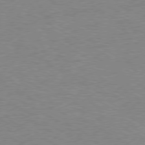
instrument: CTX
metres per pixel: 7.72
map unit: Ap
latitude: -80.2173
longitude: -86.3656
